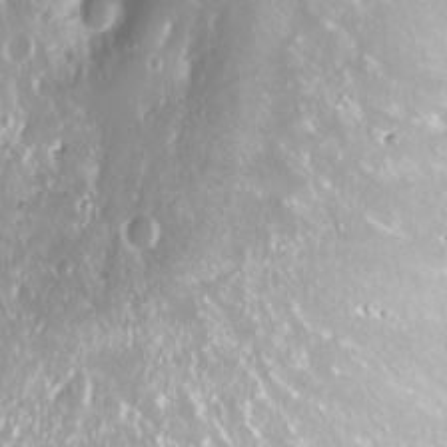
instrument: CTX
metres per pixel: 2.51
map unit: Nhu
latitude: -8.2361
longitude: -71.1592
